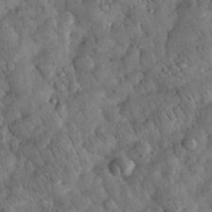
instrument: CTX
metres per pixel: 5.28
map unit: eHh
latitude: 32.8380
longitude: -69.3293
